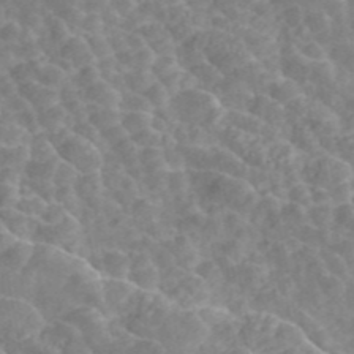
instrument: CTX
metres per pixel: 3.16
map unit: ANa
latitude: 45.4048
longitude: 23.0676
